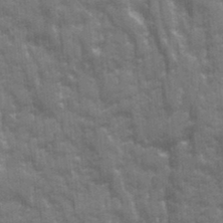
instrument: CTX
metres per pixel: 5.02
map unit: Ave
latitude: 20.4601
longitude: -133.4993
